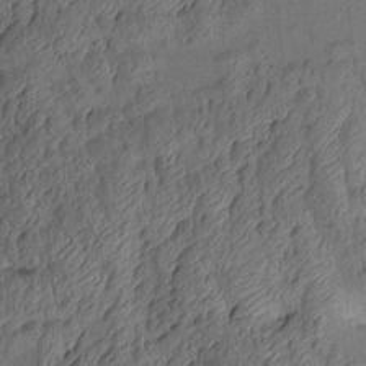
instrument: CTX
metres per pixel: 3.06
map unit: Aa
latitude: 8.0822
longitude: -128.7246
